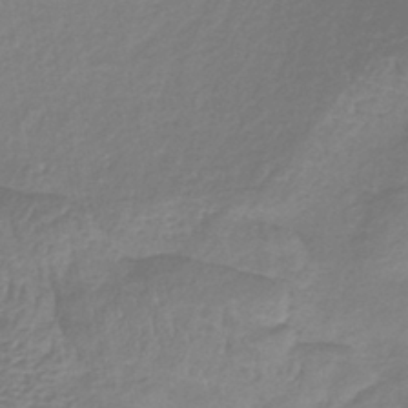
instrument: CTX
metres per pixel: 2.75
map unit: lHb
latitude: -38.2551
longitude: 72.1039
